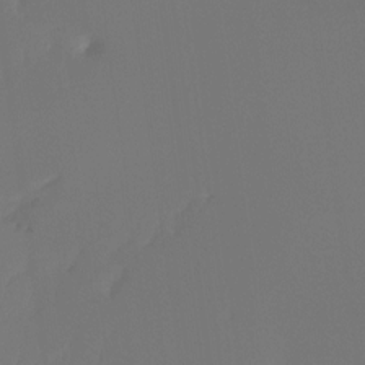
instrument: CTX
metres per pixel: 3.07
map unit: Htu
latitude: -15.1054
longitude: -46.9136
